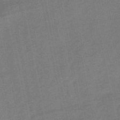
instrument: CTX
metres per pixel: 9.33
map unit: eHb
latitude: -49.5966
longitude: 78.2172
